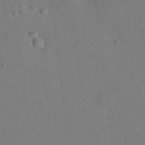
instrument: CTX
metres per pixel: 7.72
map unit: Nhu
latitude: 14.0444
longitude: -36.5546
